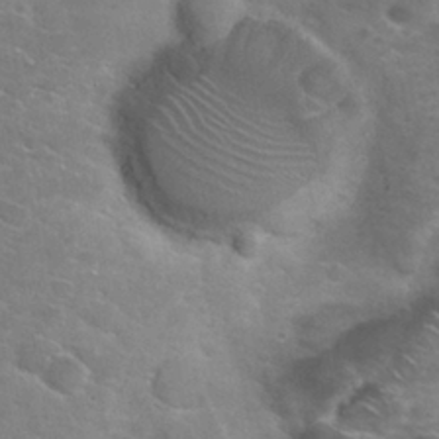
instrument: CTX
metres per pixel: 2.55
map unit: Nhu
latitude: 28.4412
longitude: -48.3089
